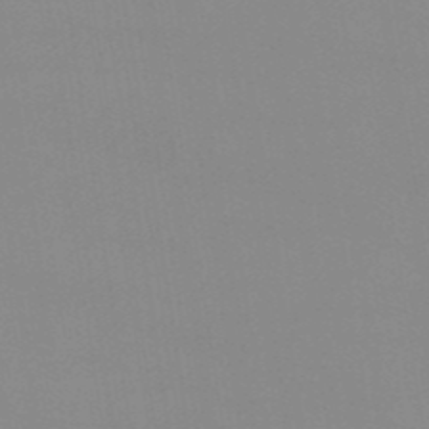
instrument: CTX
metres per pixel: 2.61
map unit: eHb
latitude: -49.9745
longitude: 67.6722
